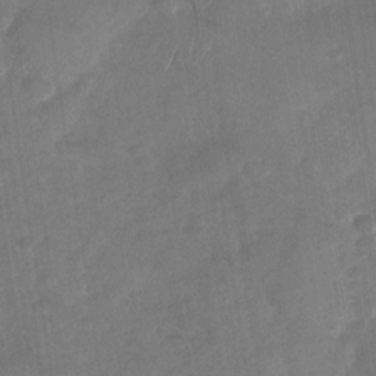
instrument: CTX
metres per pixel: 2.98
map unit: Nhu
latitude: -28.9731
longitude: -62.3845
